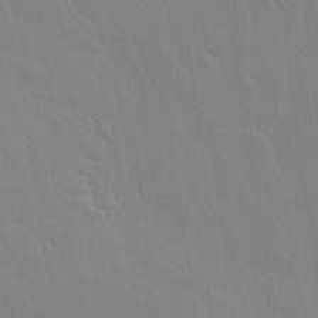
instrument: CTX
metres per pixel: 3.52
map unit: lAvf
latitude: 14.4223
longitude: -126.8947
